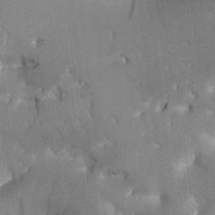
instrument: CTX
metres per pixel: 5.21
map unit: Htu
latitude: 0.0633
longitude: 172.4251
